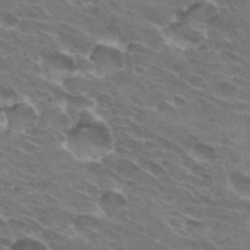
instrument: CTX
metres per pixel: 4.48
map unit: Hto
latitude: 32.4223
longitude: -43.1970
